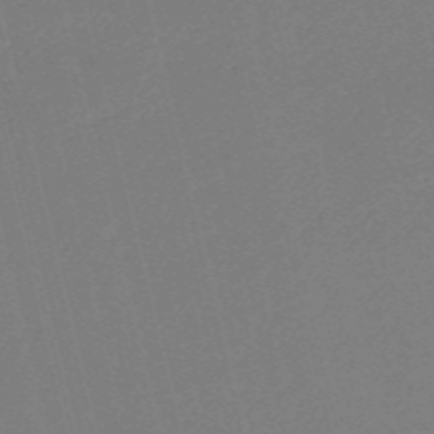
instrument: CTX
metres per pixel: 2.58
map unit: HNb
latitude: -55.6722
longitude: -39.2726
